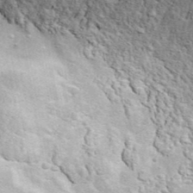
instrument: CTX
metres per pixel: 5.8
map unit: lHvf
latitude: 41.9339
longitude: -88.7625
